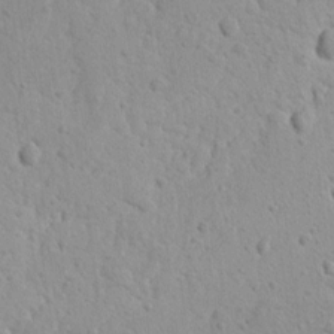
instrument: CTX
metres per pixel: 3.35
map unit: lAvf
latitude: -9.4643
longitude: -120.5357
